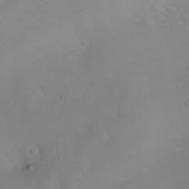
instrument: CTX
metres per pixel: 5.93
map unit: Nhu
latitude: -7.0864
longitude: -81.1592
